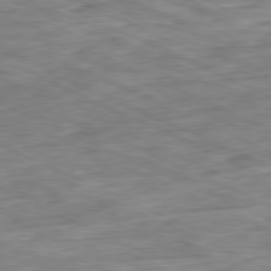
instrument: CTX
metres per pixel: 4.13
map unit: Ap
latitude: -80.9164
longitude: -90.4790
